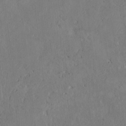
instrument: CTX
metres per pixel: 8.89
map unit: Htu
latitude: 2.9513
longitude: 148.0094
